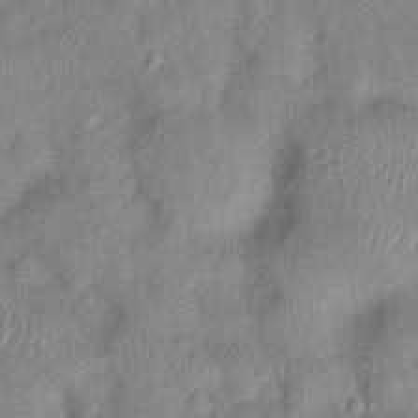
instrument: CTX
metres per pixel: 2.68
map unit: Nhu
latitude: 1.9150
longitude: -14.2901
